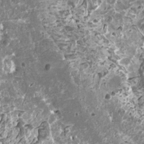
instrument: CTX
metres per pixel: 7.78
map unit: HNhu
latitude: 0.5545
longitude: 6.0283
